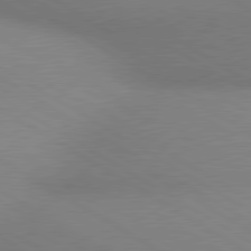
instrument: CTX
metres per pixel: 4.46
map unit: lApd
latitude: 80.3845
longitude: 126.2550
